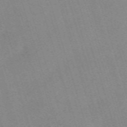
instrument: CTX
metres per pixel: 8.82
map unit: eHh
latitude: -62.5196
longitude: 49.5777
